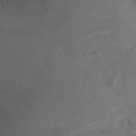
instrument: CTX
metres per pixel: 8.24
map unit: Ht
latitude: 2.6490
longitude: -27.7261
